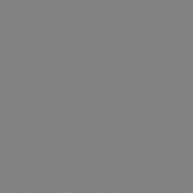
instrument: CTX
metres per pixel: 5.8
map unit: HNb
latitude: -45.9178
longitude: 55.1998
